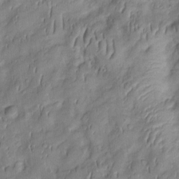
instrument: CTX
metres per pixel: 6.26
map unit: Htu
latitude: 0.9324
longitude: 148.7652
